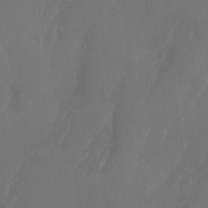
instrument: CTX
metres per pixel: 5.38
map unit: Aa
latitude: -7.5588
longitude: -72.3657
